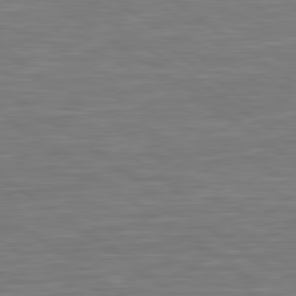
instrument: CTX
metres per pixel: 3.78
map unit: Hpe
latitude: 79.3482
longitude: -127.0648
